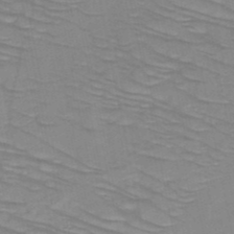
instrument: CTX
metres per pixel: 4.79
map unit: HNb
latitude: -49.5588
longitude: -50.1577
